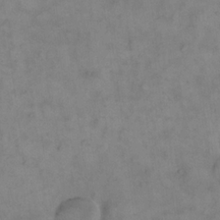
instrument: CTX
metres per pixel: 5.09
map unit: eHh
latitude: 18.3089
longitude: -64.9892
